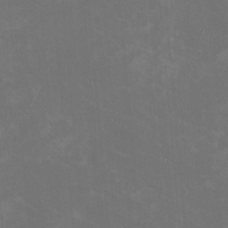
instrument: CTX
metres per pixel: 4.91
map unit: HNhu
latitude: 1.4804
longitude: -2.4223
